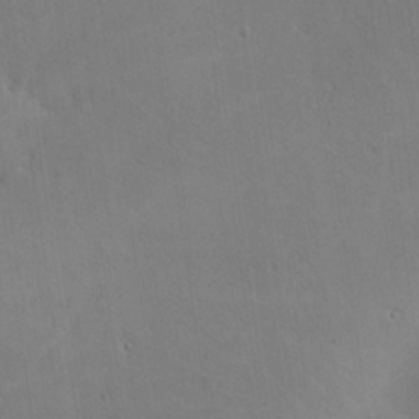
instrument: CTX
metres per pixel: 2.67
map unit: lHvf
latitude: -10.1795
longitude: -102.4034
